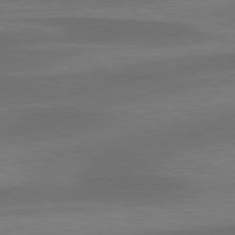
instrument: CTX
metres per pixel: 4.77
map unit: lApd
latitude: 79.5560
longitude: -90.2523
